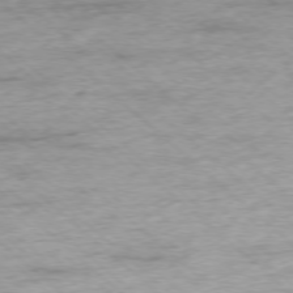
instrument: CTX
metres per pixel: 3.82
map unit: Ap
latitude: -77.3888
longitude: -93.1025
